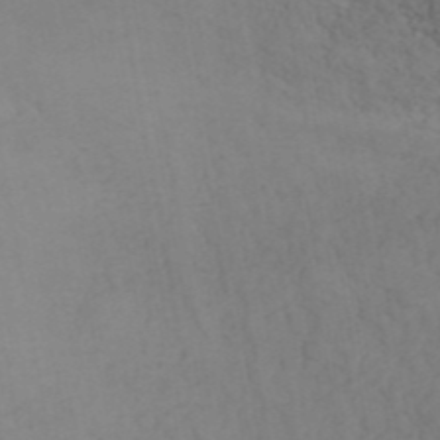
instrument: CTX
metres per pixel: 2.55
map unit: ANa
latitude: 42.4601
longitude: 52.8408
